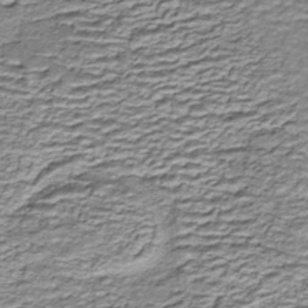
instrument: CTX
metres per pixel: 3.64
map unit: eHh
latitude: -43.1053
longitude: 117.2186
